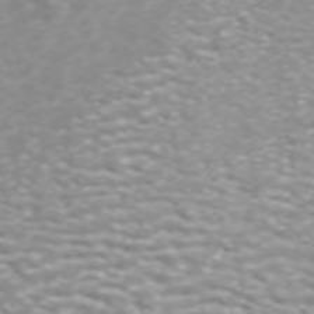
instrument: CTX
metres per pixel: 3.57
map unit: ANa
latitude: 44.1011
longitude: 21.8800
